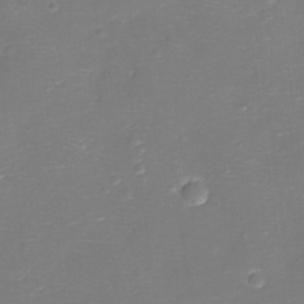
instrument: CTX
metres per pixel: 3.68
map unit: Ht
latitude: -11.3510
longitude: -23.2348
